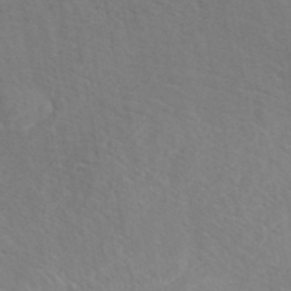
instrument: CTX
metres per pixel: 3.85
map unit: ANa
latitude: 42.8380
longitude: 53.5966
